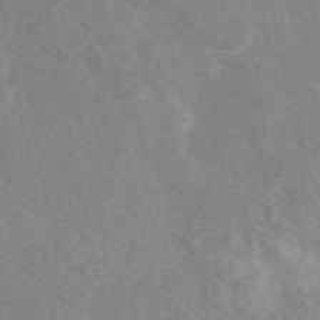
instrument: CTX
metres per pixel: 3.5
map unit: eAb
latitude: 48.5168
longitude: 119.1242
